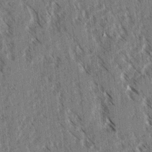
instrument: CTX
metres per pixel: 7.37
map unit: lAvf
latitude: 3.6694
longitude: -105.6505
